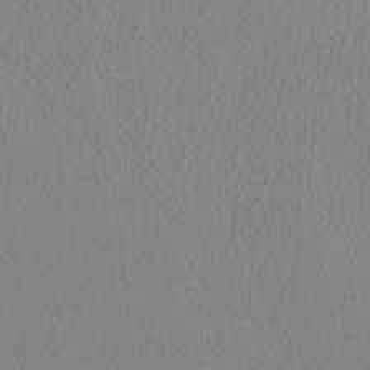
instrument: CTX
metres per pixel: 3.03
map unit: HNhu
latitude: 0.3656
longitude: -0.8947
